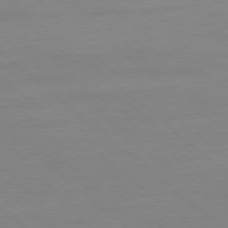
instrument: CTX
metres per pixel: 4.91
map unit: Ap
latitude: -78.3873
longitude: -98.2522
